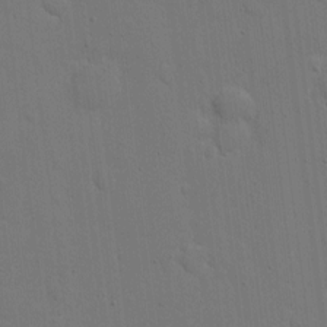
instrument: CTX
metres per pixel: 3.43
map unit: eHh
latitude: 7.0836
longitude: -67.5182
